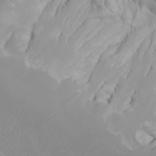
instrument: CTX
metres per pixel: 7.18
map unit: Htu
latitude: -0.5574
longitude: -75.9339
